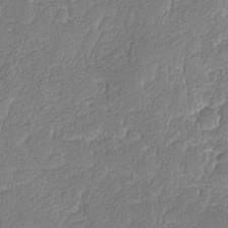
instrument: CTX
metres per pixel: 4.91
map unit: lAvf
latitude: -8.2361
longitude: -112.4601
